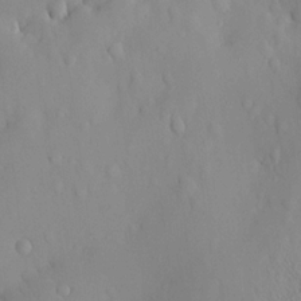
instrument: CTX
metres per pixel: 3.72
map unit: HNhu
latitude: 13.6883
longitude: 12.8030
